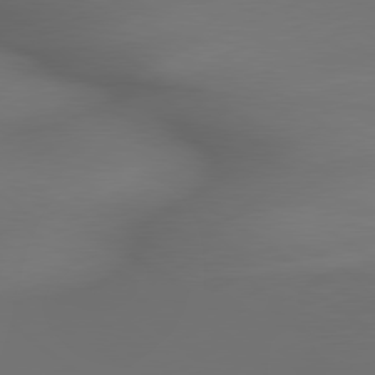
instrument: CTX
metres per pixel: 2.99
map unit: lApd
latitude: 79.3104
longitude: -174.2145
